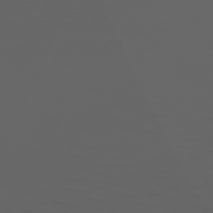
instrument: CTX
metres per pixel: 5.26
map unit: Hpe
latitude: 73.8206
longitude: -126.9892
